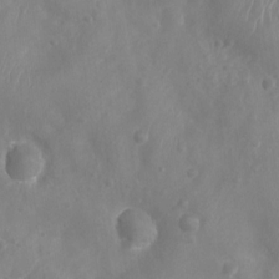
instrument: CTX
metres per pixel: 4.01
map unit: Nhu
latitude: 5.7639
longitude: -18.7435
